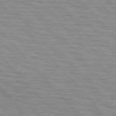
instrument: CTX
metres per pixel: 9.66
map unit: lApd
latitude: 76.5168
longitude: -76.9702
